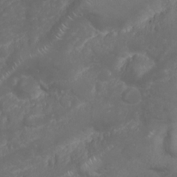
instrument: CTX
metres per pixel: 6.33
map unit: Nhu
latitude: 23.8583
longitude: -60.4034
